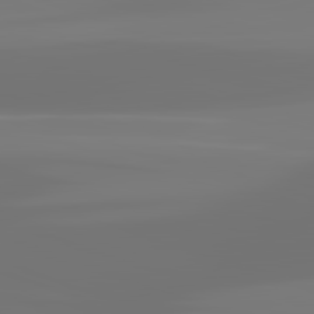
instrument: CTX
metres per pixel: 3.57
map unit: lApd
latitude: 83.0458
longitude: -131.3671
